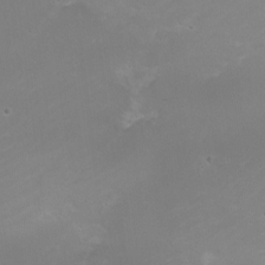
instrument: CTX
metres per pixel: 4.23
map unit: Nhe
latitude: -19.9178
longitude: 143.5021
